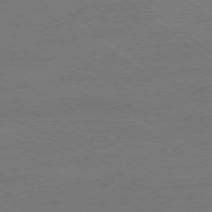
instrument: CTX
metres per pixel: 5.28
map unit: Ap
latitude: -78.8219
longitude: -55.7261
